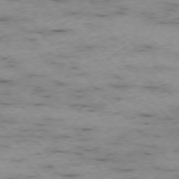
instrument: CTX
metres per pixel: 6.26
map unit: Ap
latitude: -76.5385
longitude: -89.2537
